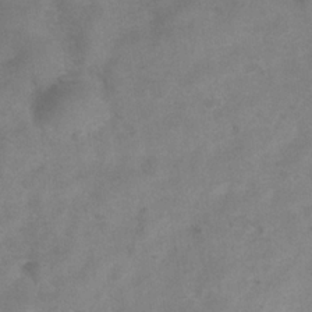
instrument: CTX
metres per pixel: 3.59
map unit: Hve
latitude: -32.6897
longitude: 89.5210
